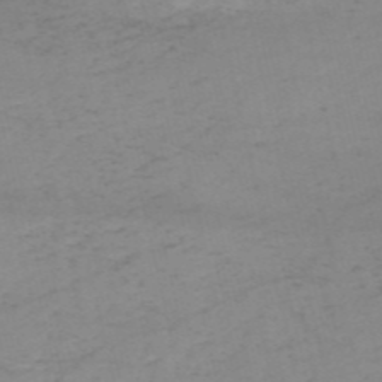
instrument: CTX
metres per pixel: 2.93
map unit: HNb
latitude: -54.7463
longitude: -47.0648
